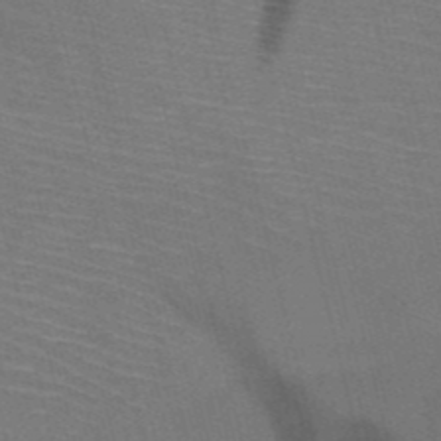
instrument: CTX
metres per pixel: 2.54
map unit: HNb
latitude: -50.9731
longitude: -45.0269
